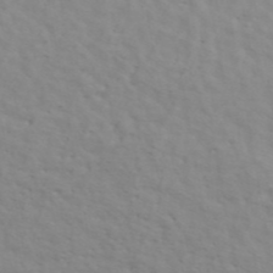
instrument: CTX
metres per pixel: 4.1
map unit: ANa
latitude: 45.9150
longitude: -84.0444
